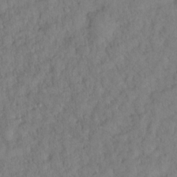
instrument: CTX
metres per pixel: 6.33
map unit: Hto
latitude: 12.8002
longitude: -37.0081
